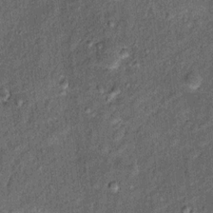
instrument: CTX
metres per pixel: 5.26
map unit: Ht
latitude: 11.0836
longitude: -39.3293
